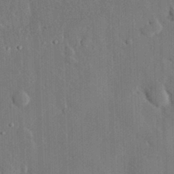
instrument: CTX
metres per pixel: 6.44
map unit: eHh
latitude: 29.7638
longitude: -80.3467
